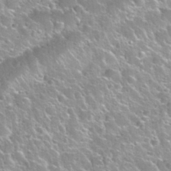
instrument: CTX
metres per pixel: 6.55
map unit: Nhu
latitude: 30.6113
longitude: -53.0081
